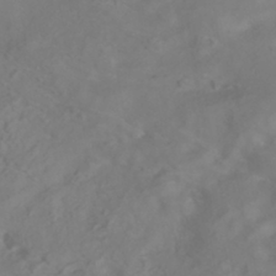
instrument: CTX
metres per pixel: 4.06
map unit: HNhu
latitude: -41.8800
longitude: 105.0486
